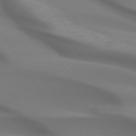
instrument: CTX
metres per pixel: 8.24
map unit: lApd
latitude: 72.9703
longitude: -52.6491
